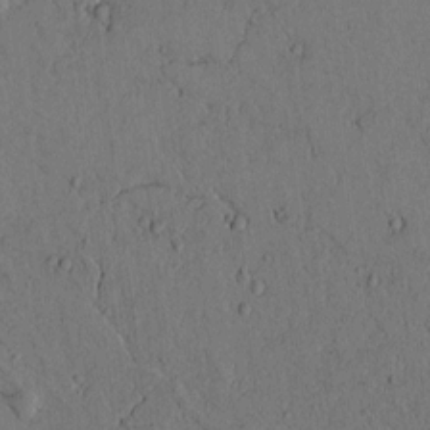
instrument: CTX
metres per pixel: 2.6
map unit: lAvf
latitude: 4.7813
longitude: 159.4076
